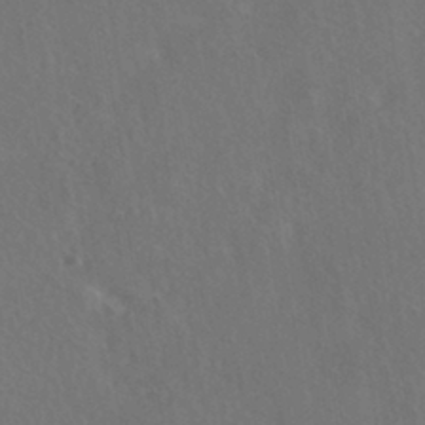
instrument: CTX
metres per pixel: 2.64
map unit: HNhu
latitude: -40.8030
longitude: 97.5588
